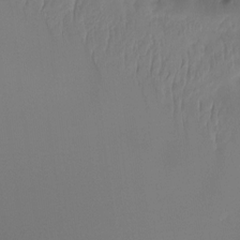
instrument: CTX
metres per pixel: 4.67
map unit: Htu
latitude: -14.6519
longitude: -45.7638
